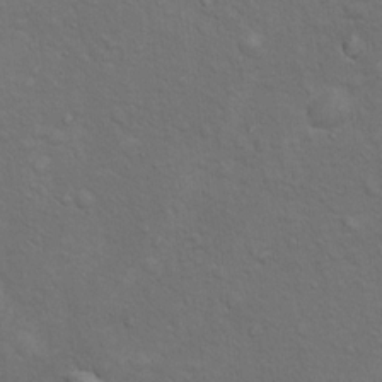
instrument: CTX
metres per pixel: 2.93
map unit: Ht
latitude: 14.3090
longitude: -39.9150
